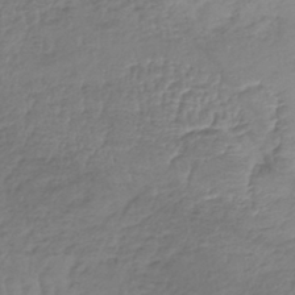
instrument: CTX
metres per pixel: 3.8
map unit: lHb
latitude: -38.0283
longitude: 68.0283
